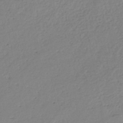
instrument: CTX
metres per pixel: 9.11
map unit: eHh
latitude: -45.4077
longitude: -28.5923
